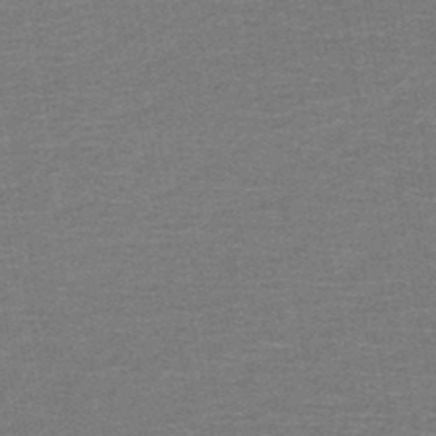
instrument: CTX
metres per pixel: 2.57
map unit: HNb
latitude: -48.4440
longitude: -42.5735
